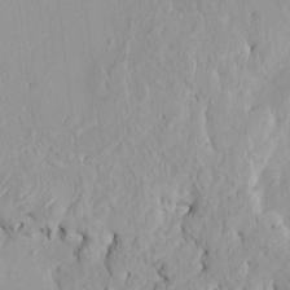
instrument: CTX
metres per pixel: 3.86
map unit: HNhu
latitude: 5.1592
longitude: 2.9730
